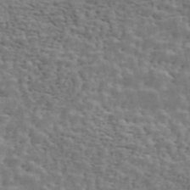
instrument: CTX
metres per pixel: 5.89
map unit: ANa
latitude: 45.8772
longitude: 37.7855
